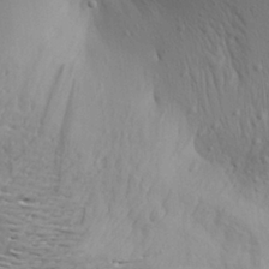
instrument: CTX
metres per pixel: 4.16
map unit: Aa
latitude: 25.5938
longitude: -144.0822
